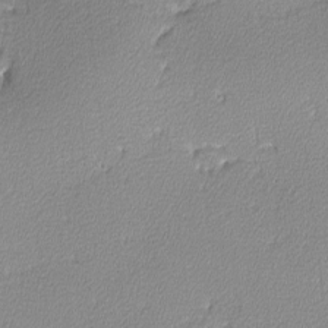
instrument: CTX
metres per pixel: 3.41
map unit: lHvf
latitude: -12.2551
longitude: -102.2333
